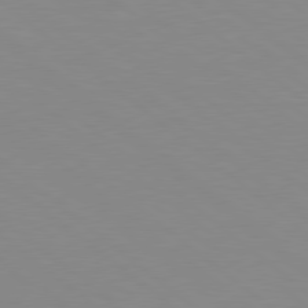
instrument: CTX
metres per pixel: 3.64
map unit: lApd
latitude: 78.9892
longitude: -176.5923
